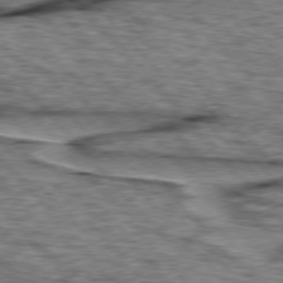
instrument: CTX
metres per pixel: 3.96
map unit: lApd
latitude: 76.0255
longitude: -70.2900
